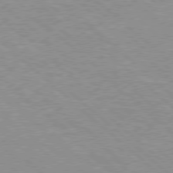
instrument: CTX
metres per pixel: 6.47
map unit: Hpe
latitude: 77.6505
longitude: -154.2711
